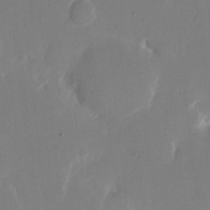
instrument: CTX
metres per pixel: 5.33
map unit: eHh
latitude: 11.6505
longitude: -68.1767
